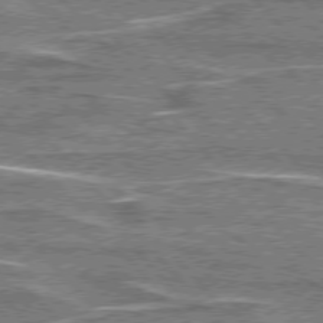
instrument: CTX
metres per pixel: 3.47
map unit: lApd
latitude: 76.5356
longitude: -80.7813
